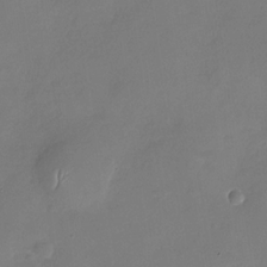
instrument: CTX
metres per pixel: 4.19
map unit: Nhu
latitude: -29.3510
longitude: -60.0822
